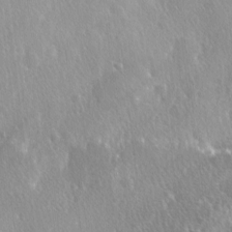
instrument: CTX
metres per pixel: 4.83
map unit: Ave
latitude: 0.2522
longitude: -113.4804
